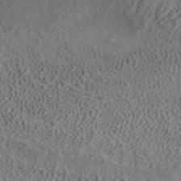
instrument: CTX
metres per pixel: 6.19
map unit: ANa
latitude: 39.3482
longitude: 19.3132
